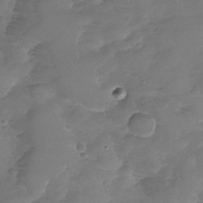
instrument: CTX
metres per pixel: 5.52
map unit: Nhu
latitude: -31.4454
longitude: -61.1970
